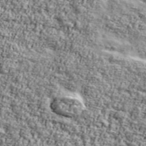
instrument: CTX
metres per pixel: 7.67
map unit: Ave
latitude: 42.8758
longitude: -111.0081
